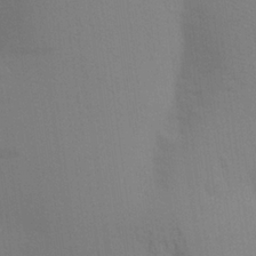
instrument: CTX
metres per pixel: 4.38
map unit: Aa
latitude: 24.4223
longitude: -145.2915
